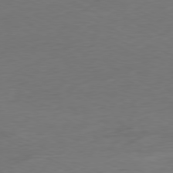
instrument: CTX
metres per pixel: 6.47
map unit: Ap
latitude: -80.1417
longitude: -92.4979
